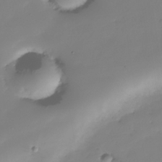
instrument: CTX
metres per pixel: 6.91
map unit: Nhe
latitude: -35.4454
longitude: -144.2522
